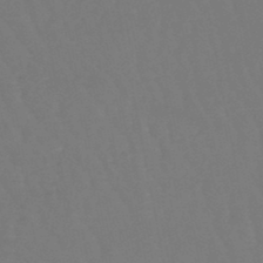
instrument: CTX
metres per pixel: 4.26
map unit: lHb
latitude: -47.0297
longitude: 77.8233
